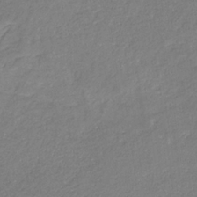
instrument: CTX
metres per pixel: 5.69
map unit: eHb
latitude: -30.6329
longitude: 66.8030
